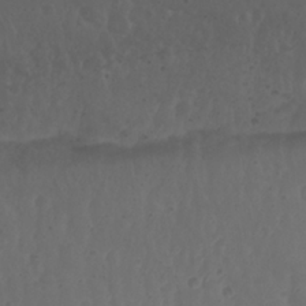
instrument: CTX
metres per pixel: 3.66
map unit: Nhu
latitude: 22.9703
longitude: -65.8772
